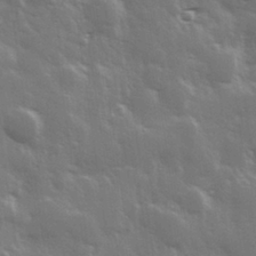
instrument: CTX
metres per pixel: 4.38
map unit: Hve
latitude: 28.5734
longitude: 148.1039
